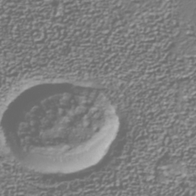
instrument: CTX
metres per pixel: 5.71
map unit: Nhu
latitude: -39.0864
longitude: -81.9339
